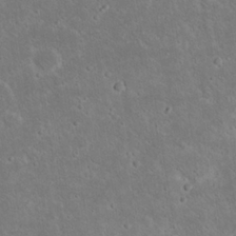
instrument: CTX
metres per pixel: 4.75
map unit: Nhu
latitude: 23.2915
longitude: -71.6505
